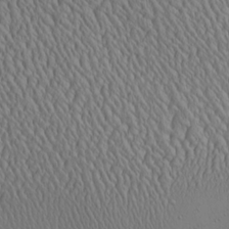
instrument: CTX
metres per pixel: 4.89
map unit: Aa
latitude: 25.1025
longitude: -135.7449
